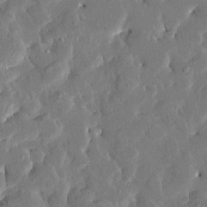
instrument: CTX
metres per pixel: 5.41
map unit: HNhu
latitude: 7.3293
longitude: -5.8205
